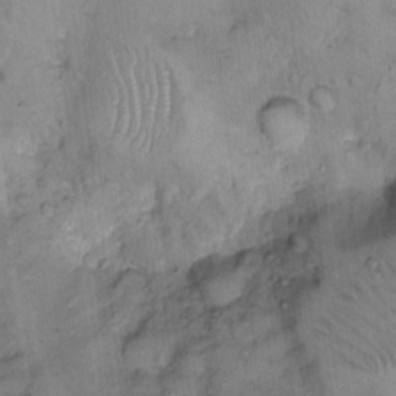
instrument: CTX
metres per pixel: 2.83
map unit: eHh
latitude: 14.5357
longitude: -64.0633
